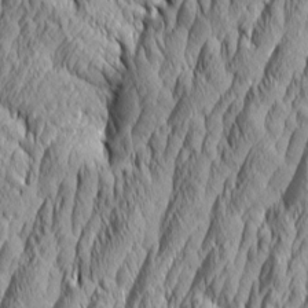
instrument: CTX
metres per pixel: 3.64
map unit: Aa
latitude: 6.2522
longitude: -129.1025
